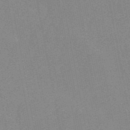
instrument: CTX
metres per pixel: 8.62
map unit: ANa
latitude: 46.3657
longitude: 48.8975
